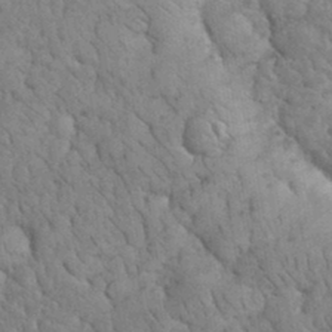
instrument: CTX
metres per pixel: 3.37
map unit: eHh
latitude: 33.6883
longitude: -66.5734
